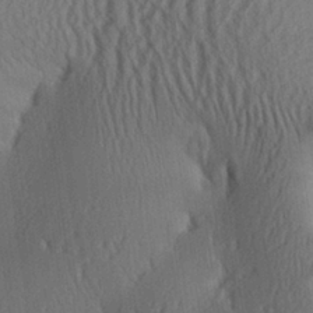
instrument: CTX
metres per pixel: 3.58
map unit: Aa
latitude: 26.8758
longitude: -134.4034
